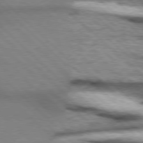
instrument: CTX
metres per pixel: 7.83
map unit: Hpe
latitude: 77.5749
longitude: -156.4223
